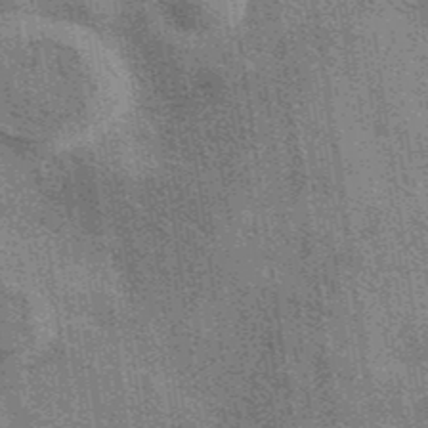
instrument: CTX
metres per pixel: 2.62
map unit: eAb
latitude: 40.3278
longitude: 107.4455
